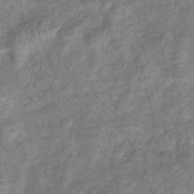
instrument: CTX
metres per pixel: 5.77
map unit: eHb
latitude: -38.7841
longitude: 76.3117
